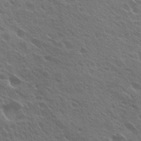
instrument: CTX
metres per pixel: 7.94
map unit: Hto
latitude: 27.4238
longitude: -41.6504
